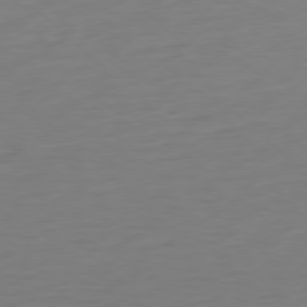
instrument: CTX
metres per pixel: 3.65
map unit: Ap
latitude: -77.7100
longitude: -67.7638
